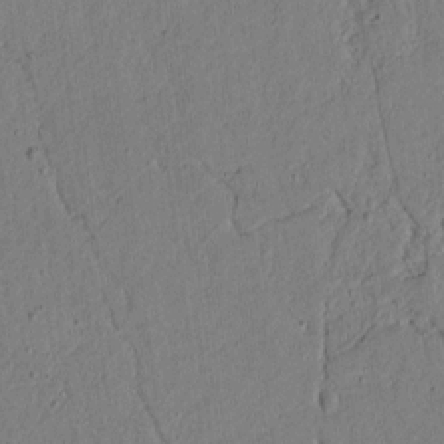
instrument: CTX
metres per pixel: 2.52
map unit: lAvf
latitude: 5.2537
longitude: 169.1053
